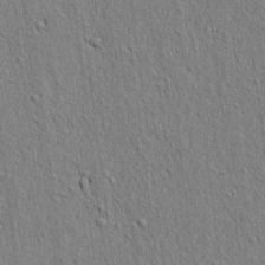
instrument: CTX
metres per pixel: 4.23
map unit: lAvf
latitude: 7.1214
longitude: 167.0486
